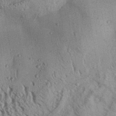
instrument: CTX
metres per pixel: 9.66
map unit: Aa
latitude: 31.0459
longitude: -136.4601
